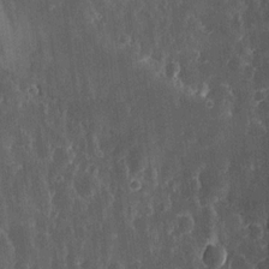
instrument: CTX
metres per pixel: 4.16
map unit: lHvf
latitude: 18.8191
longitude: -116.2900
